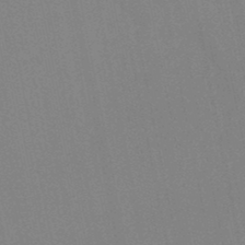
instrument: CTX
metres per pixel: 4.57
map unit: HNb
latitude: -45.5777
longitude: 55.7856
